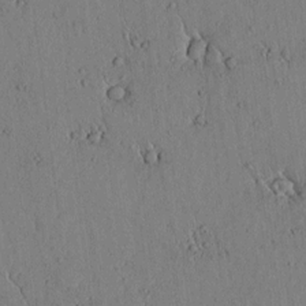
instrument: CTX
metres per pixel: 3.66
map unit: lAvf
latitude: 5.4615
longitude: 159.3131
